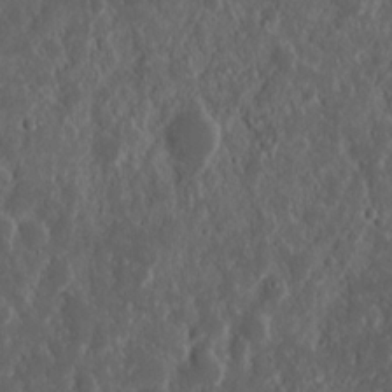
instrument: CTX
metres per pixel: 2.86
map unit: Nhu
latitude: 14.4790
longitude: -73.3671
